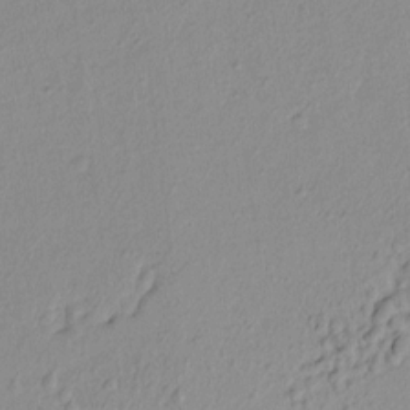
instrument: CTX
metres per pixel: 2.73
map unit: lAvf
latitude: 8.1767
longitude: 167.0675
